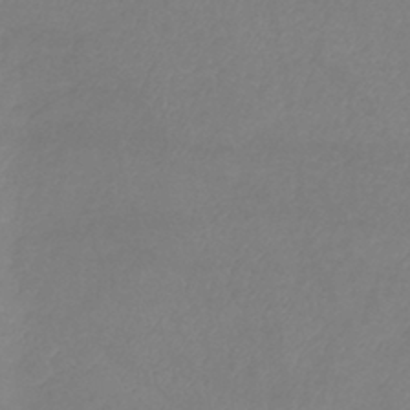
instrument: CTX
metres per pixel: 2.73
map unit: lHb
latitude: -41.5210
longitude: 74.3685
